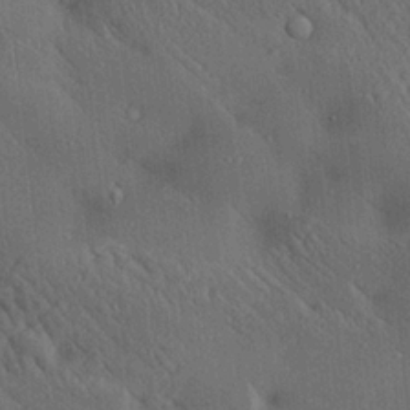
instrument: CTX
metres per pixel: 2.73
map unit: lAa
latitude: 20.8191
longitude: -138.6113
